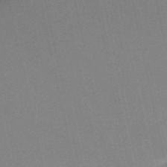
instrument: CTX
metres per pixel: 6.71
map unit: HNb
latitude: -51.8233
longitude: -50.6679
